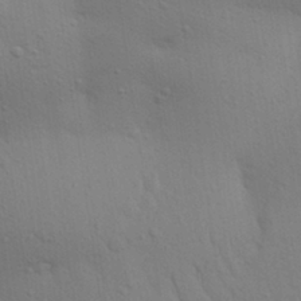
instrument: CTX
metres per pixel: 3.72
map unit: Aa
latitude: 29.5749
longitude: -147.0837
